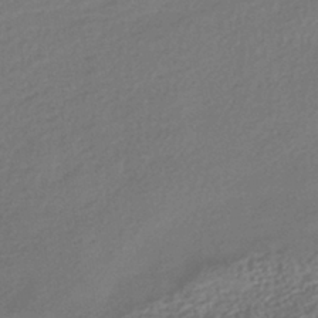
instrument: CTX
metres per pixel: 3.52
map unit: HNhu
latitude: -41.4265
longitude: 94.5951
